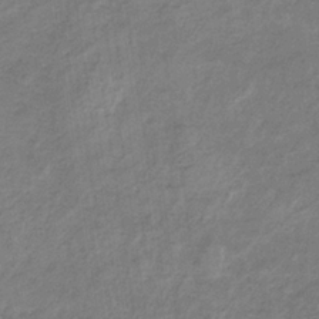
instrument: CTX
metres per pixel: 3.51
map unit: HNb
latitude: -32.9164
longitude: 59.7855
